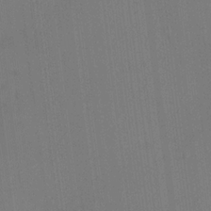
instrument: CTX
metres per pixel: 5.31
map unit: HNhu
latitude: 5.1970
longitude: 12.2362
